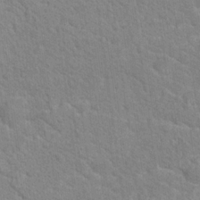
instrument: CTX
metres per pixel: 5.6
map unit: Hto
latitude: 18.5356
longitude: -37.5182
